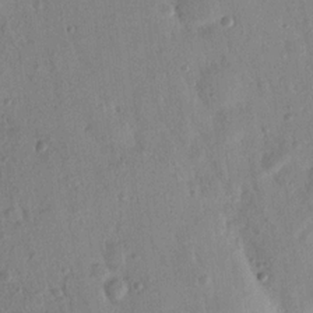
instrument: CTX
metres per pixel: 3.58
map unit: Nhu
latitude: 15.9528
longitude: -78.8758
